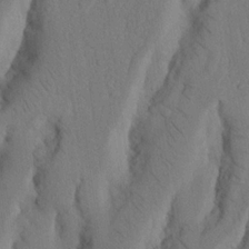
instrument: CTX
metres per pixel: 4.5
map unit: Nhu
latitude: 19.9906
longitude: -75.8394
